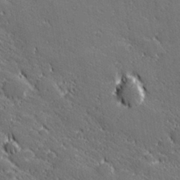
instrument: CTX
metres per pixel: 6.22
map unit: lHvf
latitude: 27.5938
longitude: 141.5399
